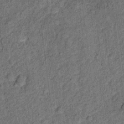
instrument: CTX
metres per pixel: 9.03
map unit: Ht
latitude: 9.1403
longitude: -38.6112
